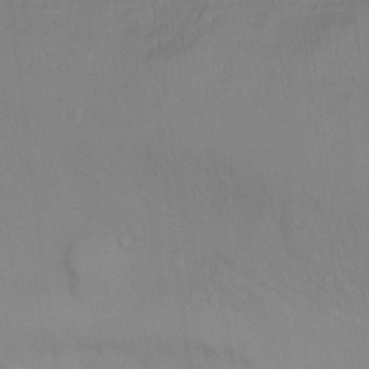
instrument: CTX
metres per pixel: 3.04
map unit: Ht
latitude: 1.4804
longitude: -36.1767
